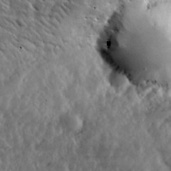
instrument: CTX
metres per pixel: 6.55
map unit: lHvf
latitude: 32.4601
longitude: -90.3278
